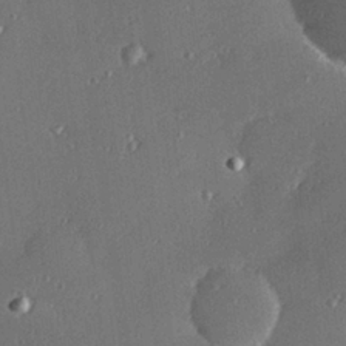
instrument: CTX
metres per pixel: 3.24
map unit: Hve
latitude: 27.8961
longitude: -91.1781
